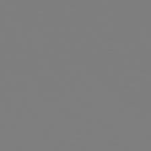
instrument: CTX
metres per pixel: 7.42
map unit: Hpe
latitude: 78.8947
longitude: -167.3670
